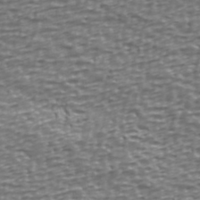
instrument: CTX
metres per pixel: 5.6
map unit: Ave
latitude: 40.3845
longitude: -113.1214
